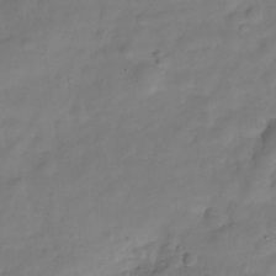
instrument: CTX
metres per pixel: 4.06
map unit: Hve
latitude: -29.4077
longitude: 94.4818
